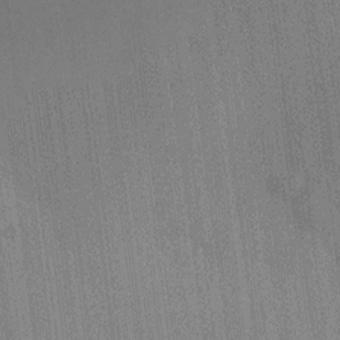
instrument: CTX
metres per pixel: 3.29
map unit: HNhu
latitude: 8.7057
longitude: 15.4266
